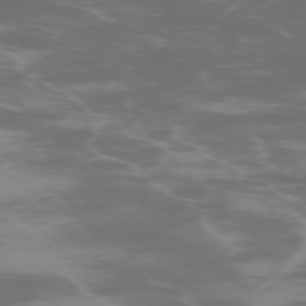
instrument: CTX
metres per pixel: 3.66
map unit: Ap
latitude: -76.4629
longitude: -74.8380
